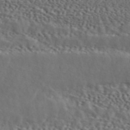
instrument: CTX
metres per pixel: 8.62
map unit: ANa
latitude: 45.8961
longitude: 49.5210
